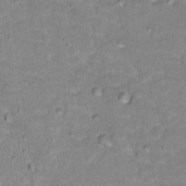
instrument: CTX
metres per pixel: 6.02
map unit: Hto
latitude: 17.8017
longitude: -35.7449
